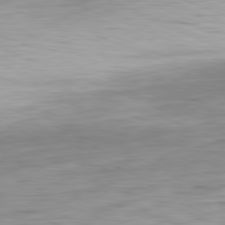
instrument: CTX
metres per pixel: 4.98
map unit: Ap
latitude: -82.0283
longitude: -76.0255
